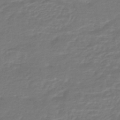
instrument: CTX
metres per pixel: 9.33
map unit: HNhu
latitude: -46.8030
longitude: 96.4251
